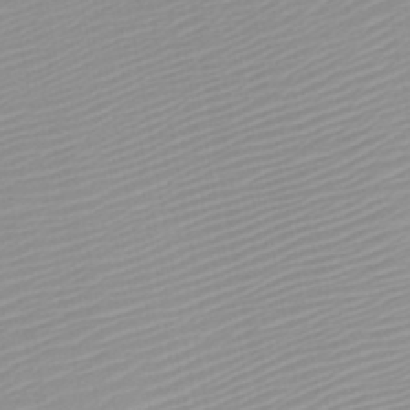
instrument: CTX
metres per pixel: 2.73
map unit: HNb
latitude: -45.4265
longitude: -43.7828
